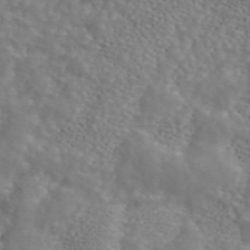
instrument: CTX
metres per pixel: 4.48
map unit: ANa
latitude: 44.9513
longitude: 28.6330
